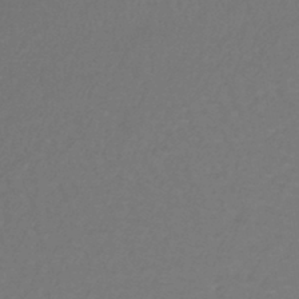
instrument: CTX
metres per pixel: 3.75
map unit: lHb
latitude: -42.8596
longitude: 62.4629
